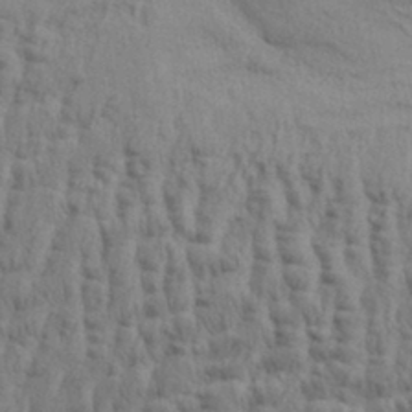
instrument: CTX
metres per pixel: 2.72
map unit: Aa
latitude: 33.1214
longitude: -136.1578
